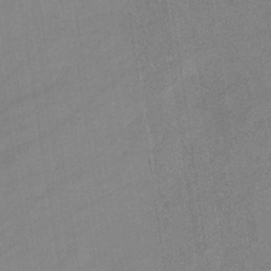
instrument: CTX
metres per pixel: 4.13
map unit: eHb
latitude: -34.8597
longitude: 73.0675
